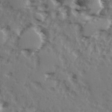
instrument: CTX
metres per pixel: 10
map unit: Ave
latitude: 14.9514
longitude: -104.8758
